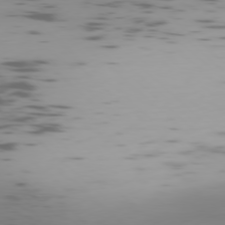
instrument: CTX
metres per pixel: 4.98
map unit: Ap
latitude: -78.0283
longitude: -64.6113
